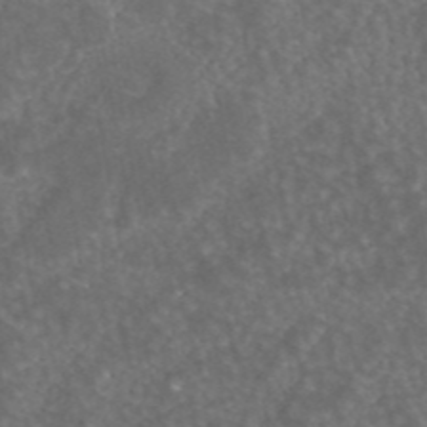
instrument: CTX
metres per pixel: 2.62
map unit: ANa
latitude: 44.7057
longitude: 24.1795
